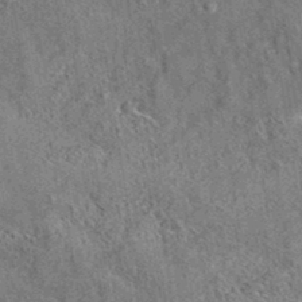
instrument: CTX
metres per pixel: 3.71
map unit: eAb
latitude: 35.4993
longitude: 114.6896
